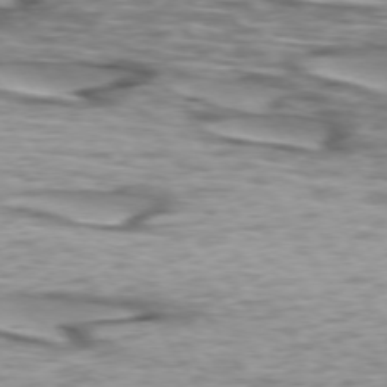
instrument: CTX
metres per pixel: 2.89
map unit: lApd
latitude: 73.8395
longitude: -57.1025
